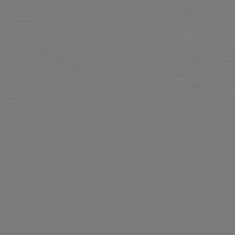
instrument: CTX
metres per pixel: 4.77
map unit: Hpe
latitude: 78.5168
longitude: -139.0836
